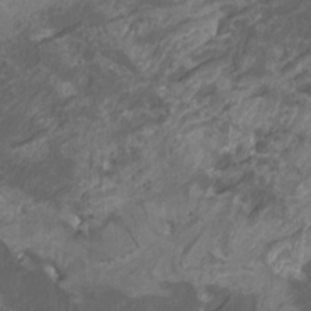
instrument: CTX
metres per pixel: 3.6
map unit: Htu
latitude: -11.5777
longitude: -74.1200
